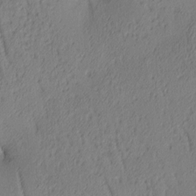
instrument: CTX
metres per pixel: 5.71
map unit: lAa
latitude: 4.2333
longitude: -116.1956
